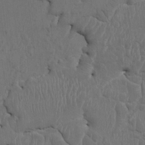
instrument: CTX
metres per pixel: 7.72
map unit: HNhu
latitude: 3.9906
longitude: -6.8191
